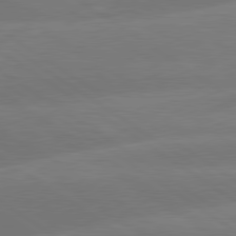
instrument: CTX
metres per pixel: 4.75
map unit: lApd
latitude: 79.8773
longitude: -149.2159
